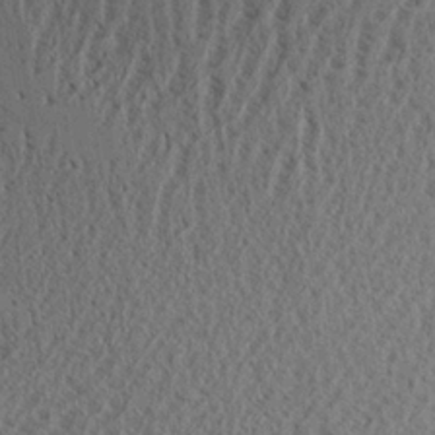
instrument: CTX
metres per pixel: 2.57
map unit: Aa
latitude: 26.6869
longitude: -134.0444
